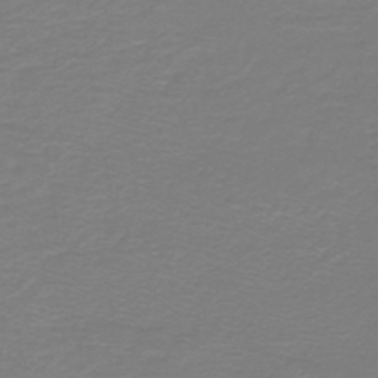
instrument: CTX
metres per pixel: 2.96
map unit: HNb
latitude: -46.0661
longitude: 53.6910
